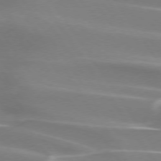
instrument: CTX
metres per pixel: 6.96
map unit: lApd
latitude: 74.0444
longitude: -61.8394
